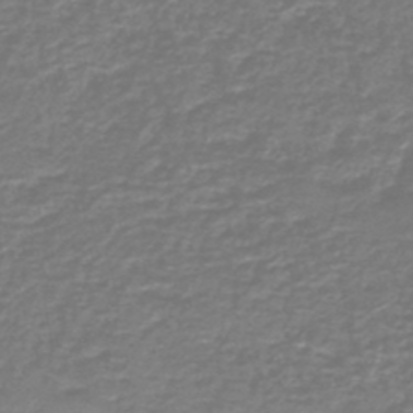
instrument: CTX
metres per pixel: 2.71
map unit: HNb
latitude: -47.3320
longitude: 53.1431
